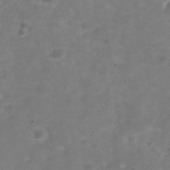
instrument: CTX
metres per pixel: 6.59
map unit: Hve
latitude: -30.2928
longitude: 92.8597
